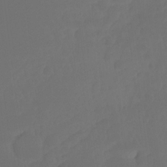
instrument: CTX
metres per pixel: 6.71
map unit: Hto
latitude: -7.9556
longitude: -48.8758
